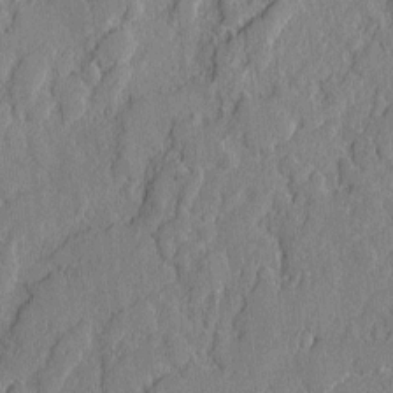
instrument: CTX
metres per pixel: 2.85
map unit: lAvf
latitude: -1.8801
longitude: -107.6316
